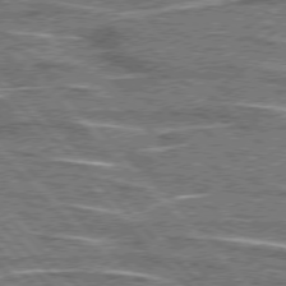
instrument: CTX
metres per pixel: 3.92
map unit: lApd
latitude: 76.3467
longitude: -81.8961
